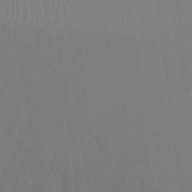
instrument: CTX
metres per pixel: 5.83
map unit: Ht
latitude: -16.1228
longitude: -50.1388
